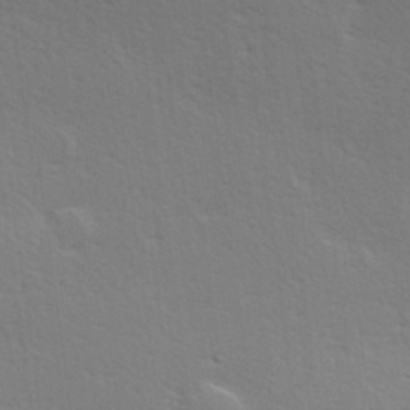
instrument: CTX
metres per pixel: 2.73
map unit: Hve
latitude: 19.1592
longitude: 149.5022
